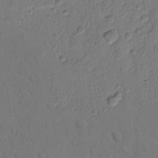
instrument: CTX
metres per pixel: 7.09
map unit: lAvf
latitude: -9.5399
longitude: -120.7058
